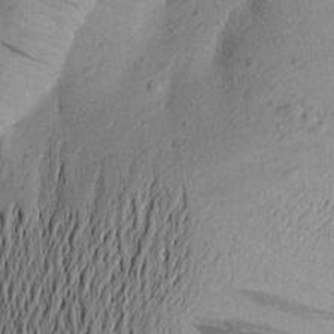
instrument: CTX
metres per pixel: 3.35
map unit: Aa
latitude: 23.8772
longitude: -149.0647
